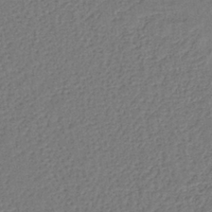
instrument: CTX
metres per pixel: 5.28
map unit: lHb
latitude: -37.8611
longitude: 59.9178
